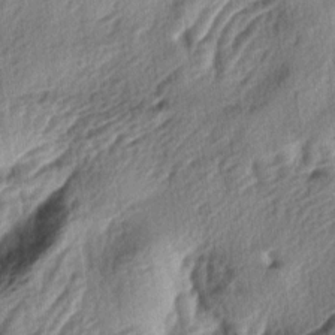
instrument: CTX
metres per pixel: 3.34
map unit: lAa
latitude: -4.8597
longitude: -124.1011
